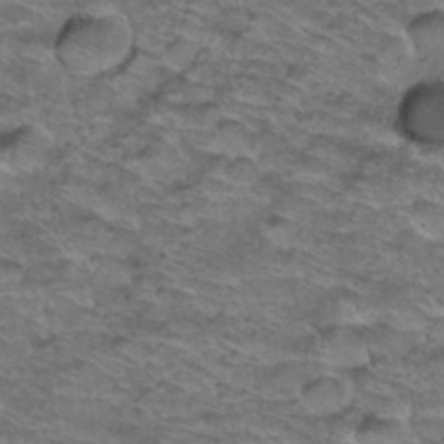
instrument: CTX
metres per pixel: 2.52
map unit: Hto
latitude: 38.1956
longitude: -43.7261
